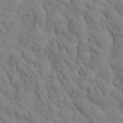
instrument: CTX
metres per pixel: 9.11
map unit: Htu
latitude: -2.6329
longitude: 172.5574
